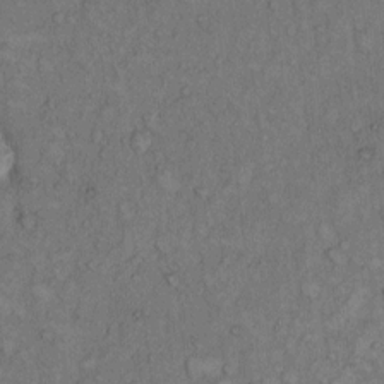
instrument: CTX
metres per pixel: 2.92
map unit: Hto
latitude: 9.0081
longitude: -59.0459
